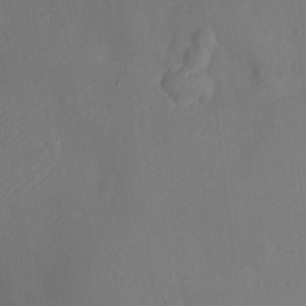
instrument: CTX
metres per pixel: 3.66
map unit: Ht
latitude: -10.9731
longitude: -22.8191
